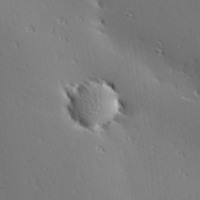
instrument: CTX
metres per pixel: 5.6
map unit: Hve
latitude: 25.4804
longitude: -92.4223
